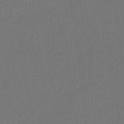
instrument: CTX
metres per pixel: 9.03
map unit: Htu
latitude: -13.5021
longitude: -48.6302
